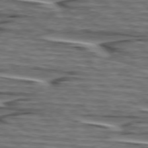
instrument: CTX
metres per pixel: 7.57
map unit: lApd
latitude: 75.2537
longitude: -71.8205
